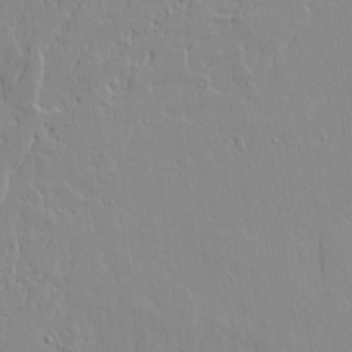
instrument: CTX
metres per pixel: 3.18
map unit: Aa
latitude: 17.3482
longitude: -124.6112
